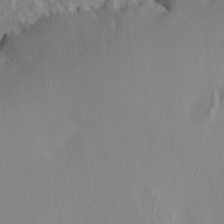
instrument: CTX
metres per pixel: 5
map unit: HNhu
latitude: 6.3845
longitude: 13.3132
